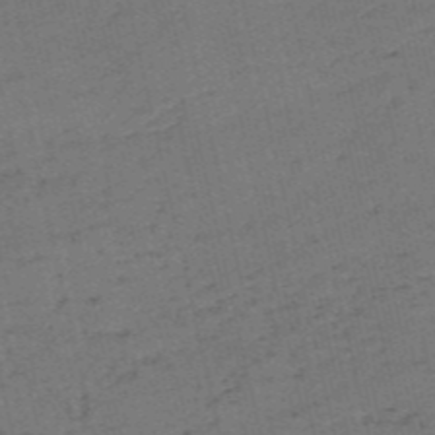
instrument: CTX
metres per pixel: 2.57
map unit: eHh
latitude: -55.1620
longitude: -89.5372
